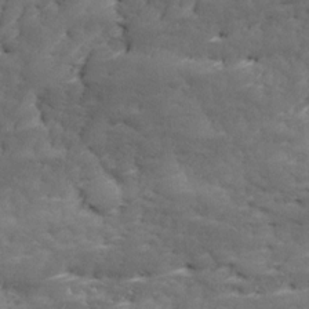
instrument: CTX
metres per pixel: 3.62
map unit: Ave
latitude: 17.3482
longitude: -135.8961
